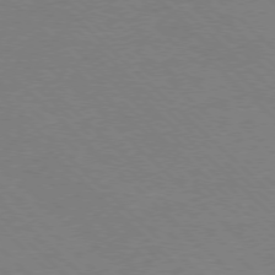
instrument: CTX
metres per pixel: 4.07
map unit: Ap
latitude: -77.9367
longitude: -85.5182
